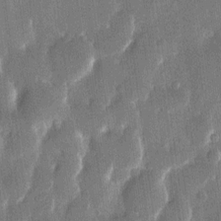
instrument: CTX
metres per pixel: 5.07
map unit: eHh
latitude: 13.4427
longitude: -71.2537
